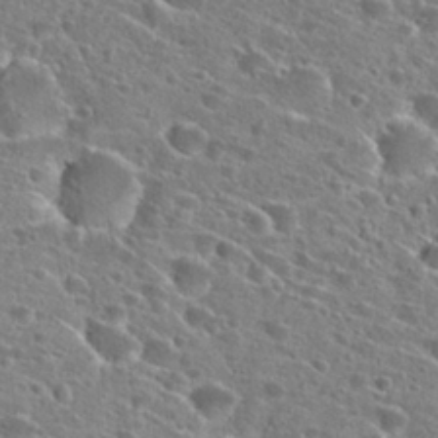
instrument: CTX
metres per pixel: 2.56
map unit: Hto
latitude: 25.7449
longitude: -47.0270
